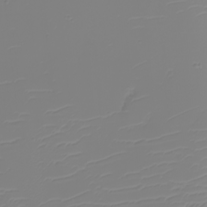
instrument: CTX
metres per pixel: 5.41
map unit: eHh
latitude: -5.2376
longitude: -85.0459
